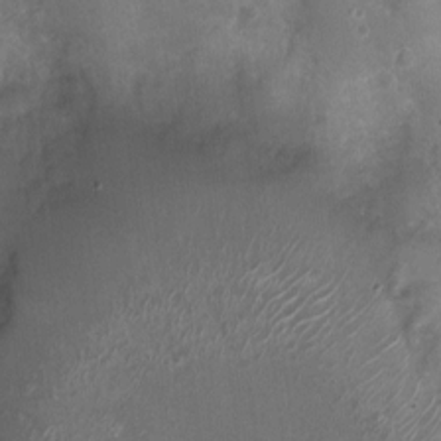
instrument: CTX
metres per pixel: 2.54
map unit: Nhu
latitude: 3.7260
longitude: -16.1388
